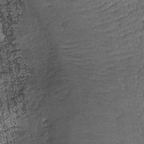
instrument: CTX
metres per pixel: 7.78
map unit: lHb
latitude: -39.4265
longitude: 67.7667
